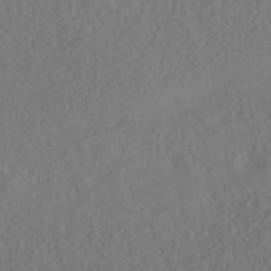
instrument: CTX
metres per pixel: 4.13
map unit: HNhu
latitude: -42.0661
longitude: 102.0472
